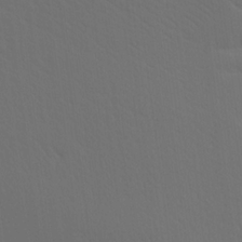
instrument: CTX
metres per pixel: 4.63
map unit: lAa
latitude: 20.8191
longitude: -138.5357
